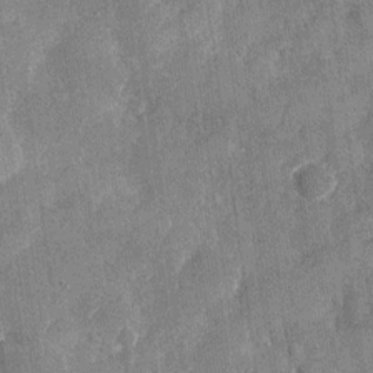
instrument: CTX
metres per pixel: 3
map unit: Nhu
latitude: -27.6532
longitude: -62.4979
